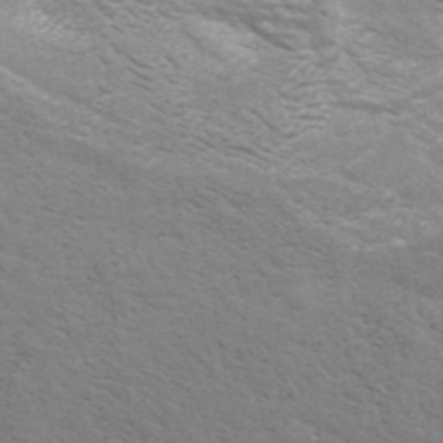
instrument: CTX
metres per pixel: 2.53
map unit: ANa
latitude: 42.8569
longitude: 14.3118
